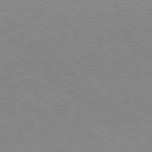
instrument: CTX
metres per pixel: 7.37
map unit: Hpe
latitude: 78.3090
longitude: -165.0458
